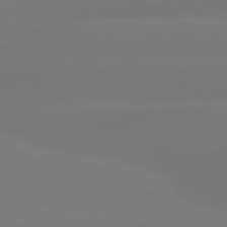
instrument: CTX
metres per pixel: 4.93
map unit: lApd
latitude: 80.6113
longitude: -156.5545
